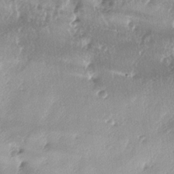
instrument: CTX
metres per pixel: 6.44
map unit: lAa
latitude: -4.9163
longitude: -125.4426
